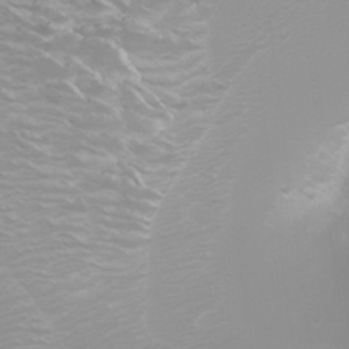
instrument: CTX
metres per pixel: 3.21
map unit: Nhu
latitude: -5.0108
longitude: -73.4805
